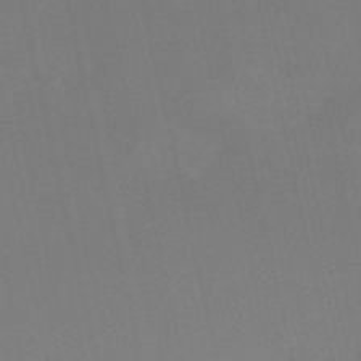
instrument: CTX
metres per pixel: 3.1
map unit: HNb
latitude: -54.6708
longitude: -35.4048
